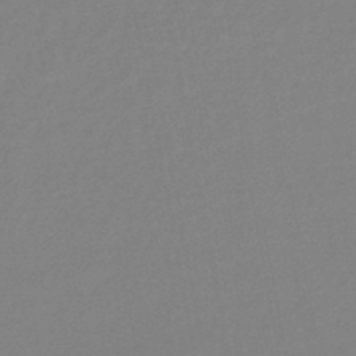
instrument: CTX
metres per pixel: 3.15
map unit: eHb
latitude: -45.0298
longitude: 88.2739
